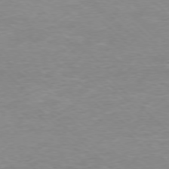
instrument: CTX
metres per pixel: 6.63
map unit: Ap
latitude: -77.1620
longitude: -94.1767
